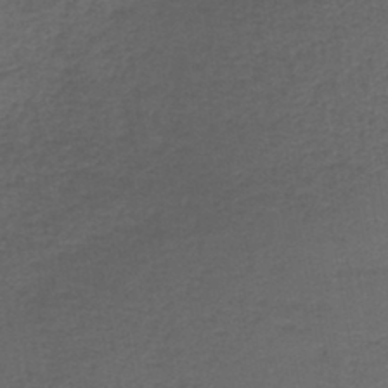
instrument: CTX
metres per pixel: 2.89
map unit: HNb
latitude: -43.9745
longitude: 49.6155
